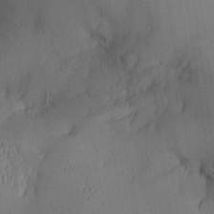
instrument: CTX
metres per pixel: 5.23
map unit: Aa
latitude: 26.0444
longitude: -128.6679
